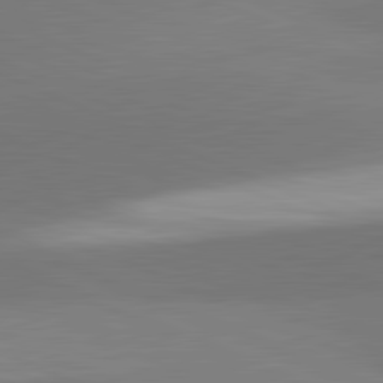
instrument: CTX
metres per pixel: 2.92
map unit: lApd
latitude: 81.8583
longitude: 150.3306
